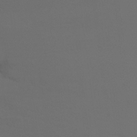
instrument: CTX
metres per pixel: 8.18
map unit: Htu
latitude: -14.7275
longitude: -48.1956
